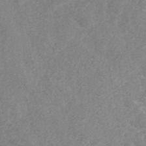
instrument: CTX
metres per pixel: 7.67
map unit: ANa
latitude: 43.0459
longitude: 25.2754
